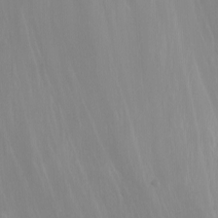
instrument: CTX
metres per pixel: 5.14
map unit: Nhu
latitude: -3.9178
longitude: -74.8947
